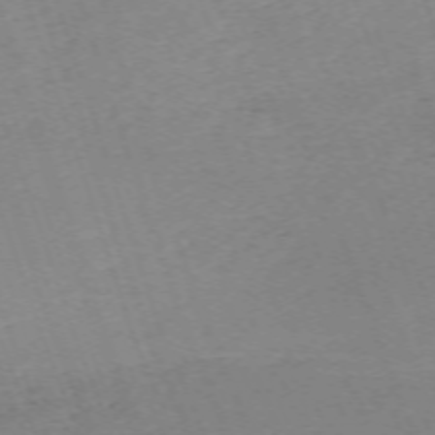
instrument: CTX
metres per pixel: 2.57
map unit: Nhu
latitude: -68.0850
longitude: 37.8044
